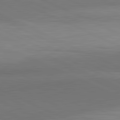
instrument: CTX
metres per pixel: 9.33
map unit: lApd
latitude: 82.4034
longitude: 158.5384
